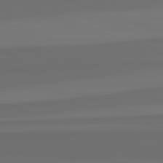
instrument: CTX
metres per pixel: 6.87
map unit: lApd
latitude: 82.8757
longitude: 162.8408
